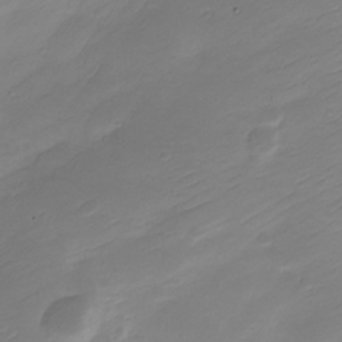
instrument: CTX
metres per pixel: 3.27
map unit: Nve
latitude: -21.3131
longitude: 106.9920
